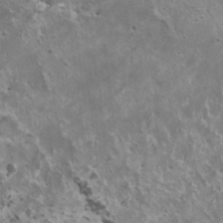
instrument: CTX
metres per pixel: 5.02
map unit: HNhu
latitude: 3.3481
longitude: 5.2187
